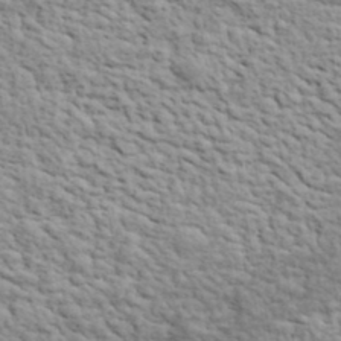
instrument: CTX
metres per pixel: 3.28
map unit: lHvf
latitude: 38.0444
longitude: -88.6869
